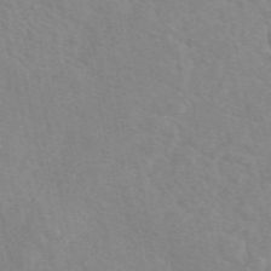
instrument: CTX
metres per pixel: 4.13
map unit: eAb
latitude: 49.8205
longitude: 118.0850
